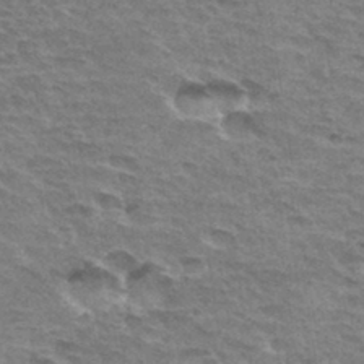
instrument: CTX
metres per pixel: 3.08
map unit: Hto
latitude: 34.1011
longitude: -45.4426
